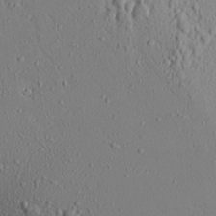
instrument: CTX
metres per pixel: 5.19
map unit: Aa
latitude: 17.1403
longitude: -147.8773
